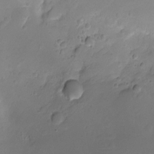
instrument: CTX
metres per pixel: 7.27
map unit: Ht
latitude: -7.3320
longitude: -21.2915
